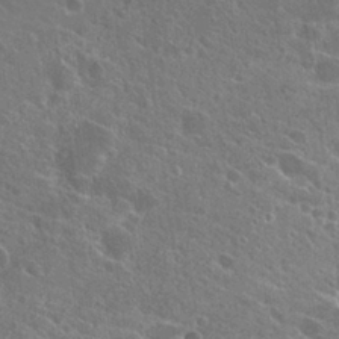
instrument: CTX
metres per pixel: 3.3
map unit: Hto
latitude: 24.9513
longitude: -39.3482
